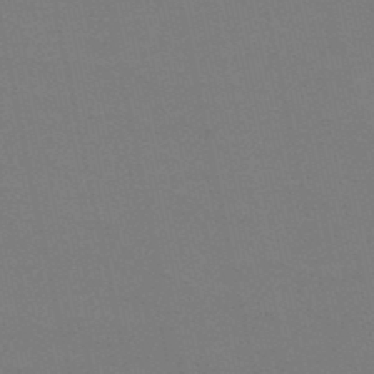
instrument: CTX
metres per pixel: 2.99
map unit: HNb
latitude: -49.5210
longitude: -52.4601
